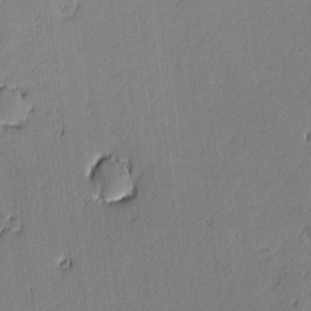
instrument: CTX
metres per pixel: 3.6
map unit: lAvf
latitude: -0.7653
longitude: -106.2145
